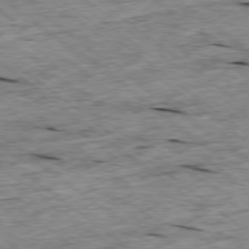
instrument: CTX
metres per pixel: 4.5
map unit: Ap
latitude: -78.8597
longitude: -88.2334
